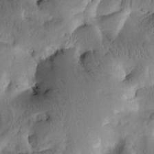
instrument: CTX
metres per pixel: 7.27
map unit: Htu
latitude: -1.3510
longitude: 170.6708
